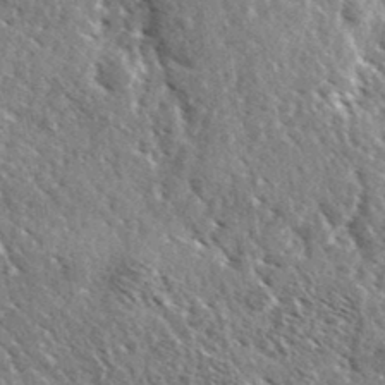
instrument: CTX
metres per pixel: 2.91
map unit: Ave
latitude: 37.0648
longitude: -110.4412
